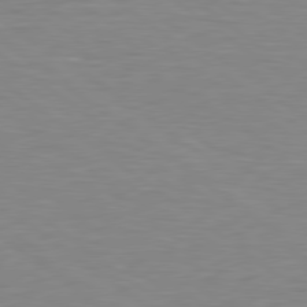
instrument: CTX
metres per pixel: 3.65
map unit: lApd
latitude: 79.1592
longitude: -90.1200
